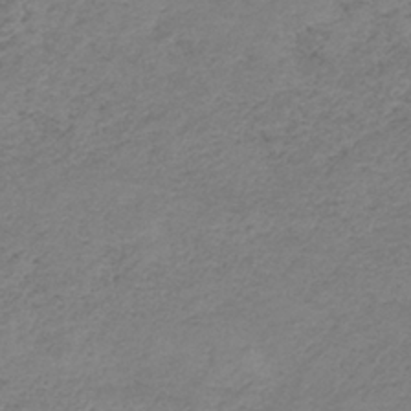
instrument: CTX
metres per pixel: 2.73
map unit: HNb
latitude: -34.6518
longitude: 56.3495
